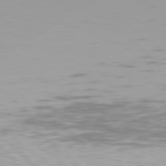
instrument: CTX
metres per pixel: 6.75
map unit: Hpe
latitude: 78.1767
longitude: -138.7435
